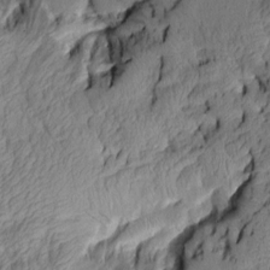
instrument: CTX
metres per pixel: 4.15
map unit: Aa
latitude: 7.3482
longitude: -128.4790
